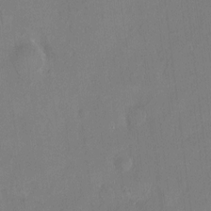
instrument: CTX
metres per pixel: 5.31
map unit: HNhu
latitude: 4.5924
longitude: 10.9920
